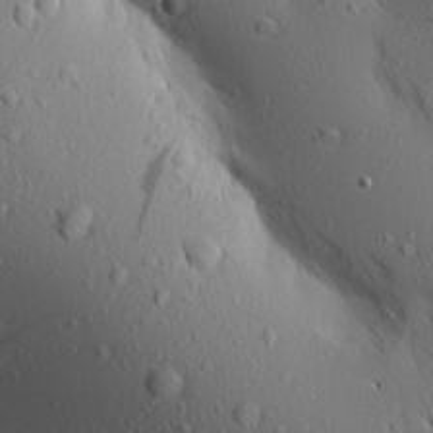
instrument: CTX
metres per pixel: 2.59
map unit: Aa
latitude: 17.4426
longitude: -147.8962
